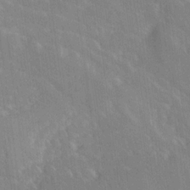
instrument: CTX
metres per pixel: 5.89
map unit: Ave
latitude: 18.9324
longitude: -136.6113
